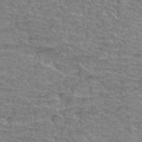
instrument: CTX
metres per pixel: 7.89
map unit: Hto
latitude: 34.8947
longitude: -45.0080
